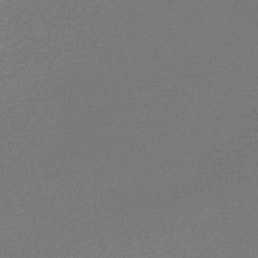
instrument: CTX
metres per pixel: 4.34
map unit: Nve
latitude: -56.7841
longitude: 61.5588
